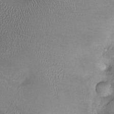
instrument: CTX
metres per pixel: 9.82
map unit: Ht
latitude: -2.4251
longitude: -13.4616
